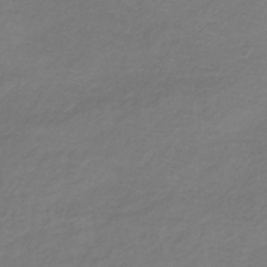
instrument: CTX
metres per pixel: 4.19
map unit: lHb
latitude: -38.5952
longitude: 72.3684
